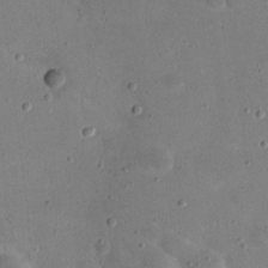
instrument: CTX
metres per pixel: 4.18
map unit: eHh
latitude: 20.9703
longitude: -63.7450
